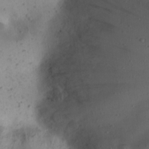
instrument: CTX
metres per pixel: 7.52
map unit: Nhu
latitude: 22.2522
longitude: -72.8191
